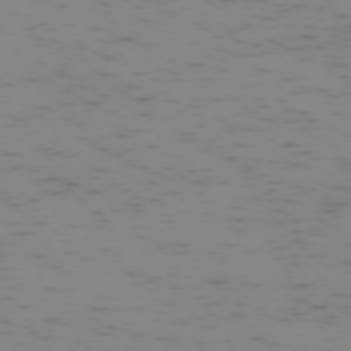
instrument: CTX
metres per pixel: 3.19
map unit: Hpe
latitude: -73.2754
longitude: 6.7274
